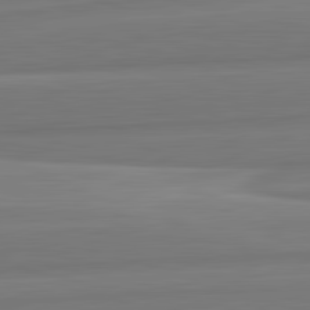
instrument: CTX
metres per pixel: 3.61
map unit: lApd
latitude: 82.6490
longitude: 169.7855
